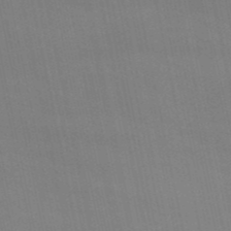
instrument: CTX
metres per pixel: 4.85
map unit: eHb
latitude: -51.1431
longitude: 70.5763
